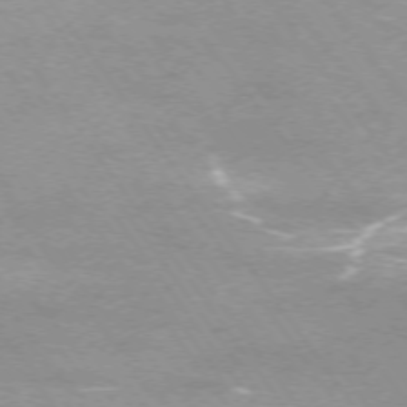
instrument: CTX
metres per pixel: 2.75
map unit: Ap
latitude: -75.0487
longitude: -75.8017
